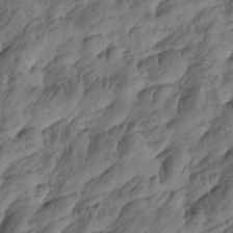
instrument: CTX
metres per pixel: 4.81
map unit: Htu
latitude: -5.3320
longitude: -178.0822
